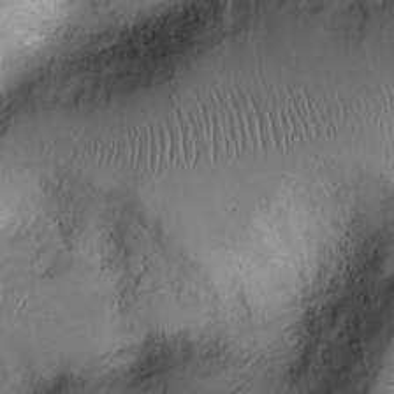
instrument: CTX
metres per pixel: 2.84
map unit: Ht
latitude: -2.9541
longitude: -13.3671
